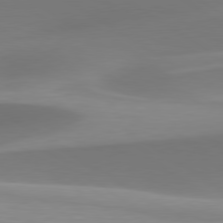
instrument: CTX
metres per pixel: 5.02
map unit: lApd
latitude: 79.7261
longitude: -92.9513
